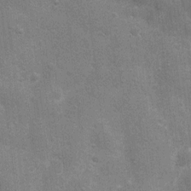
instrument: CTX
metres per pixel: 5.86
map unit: Nhu
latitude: 4.8191
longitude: -25.3481
